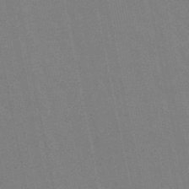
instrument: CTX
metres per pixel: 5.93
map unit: lHb
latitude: -47.7288
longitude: 78.4629
